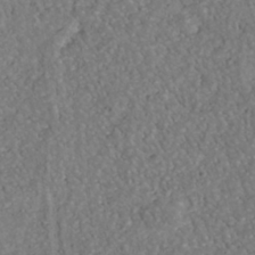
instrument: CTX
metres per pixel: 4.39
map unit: Nhu
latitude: -40.7463
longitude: -83.4048
